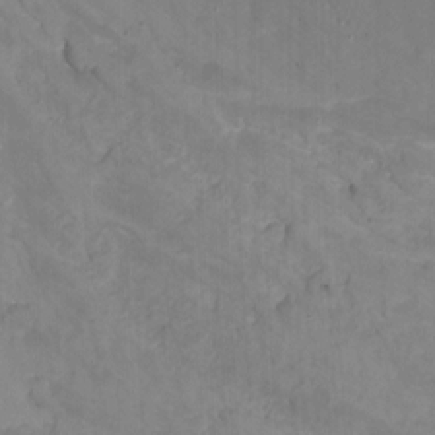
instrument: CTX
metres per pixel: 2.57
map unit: Nhu
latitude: -13.7289
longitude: -56.8568
